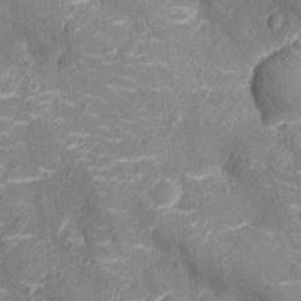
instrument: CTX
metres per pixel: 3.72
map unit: Nhu
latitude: -14.3684
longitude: -23.4804
